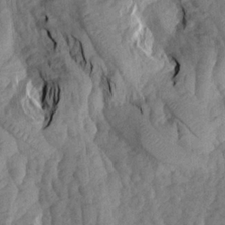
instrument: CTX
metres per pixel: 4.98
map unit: Aa
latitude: 19.3670
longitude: -146.0255
